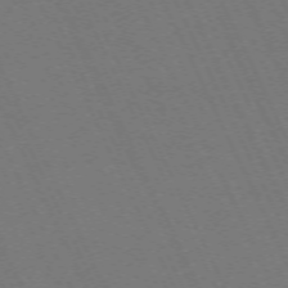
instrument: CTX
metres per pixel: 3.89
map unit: Hpe
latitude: -71.5777
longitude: 12.8975
